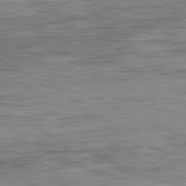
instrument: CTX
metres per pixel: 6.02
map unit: Ap
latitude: -82.2739
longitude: -76.5168
